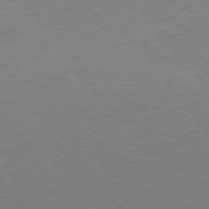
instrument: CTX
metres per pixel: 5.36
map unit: Hpe
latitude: 75.8772
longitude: -144.2711
